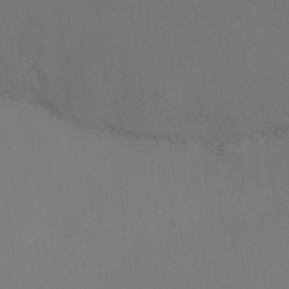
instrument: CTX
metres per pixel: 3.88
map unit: Ht
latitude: -17.2943
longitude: -41.8583
